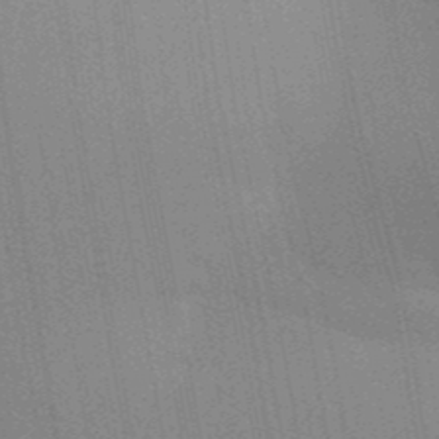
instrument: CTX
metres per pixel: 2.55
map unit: Aa
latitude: 32.2334
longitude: -143.1781
